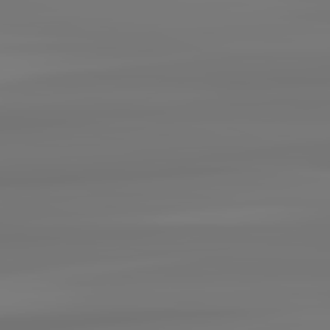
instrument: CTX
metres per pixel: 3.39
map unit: lApd
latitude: 82.5734
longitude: 171.5588
